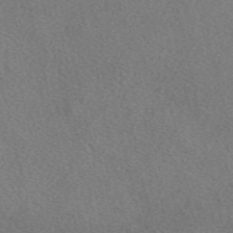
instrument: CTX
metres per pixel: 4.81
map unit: eAb
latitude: 48.7435
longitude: 112.2362
